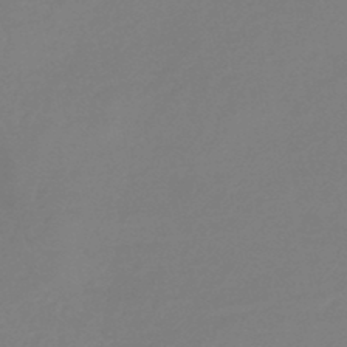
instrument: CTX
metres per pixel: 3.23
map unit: eHb
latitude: -45.7856
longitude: 88.3117
